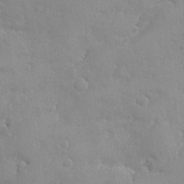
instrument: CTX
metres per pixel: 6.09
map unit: Ave
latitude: -8.5385
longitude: -117.6505
